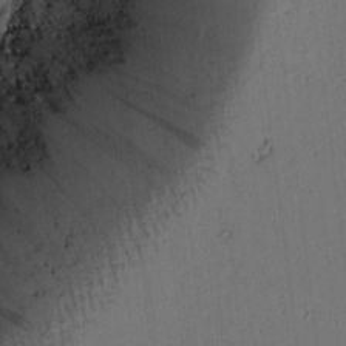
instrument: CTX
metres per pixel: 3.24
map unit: lAvf
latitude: 9.5560
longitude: 167.7100
